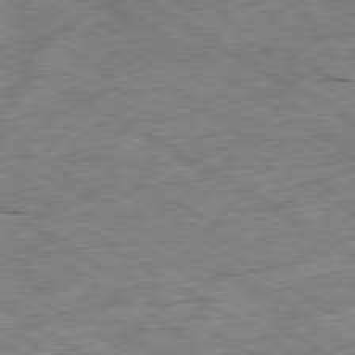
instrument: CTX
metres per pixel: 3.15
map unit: Ap
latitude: -80.2929
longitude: -72.0255
